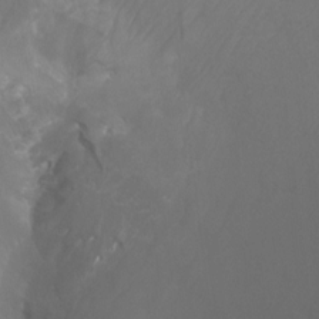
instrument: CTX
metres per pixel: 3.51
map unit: Ht
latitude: -7.0108
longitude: -32.8380
